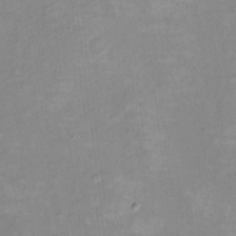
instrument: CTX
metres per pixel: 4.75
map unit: Hto
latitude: 7.6694
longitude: -36.4034
